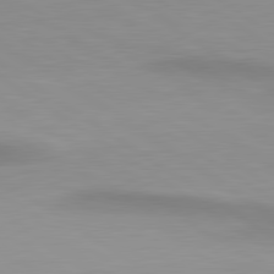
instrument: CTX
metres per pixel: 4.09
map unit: lApd
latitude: 80.5924
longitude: 161.2376
